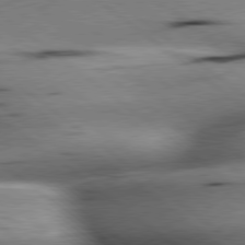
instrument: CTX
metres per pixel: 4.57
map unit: lApd
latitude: 79.3104
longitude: -140.6679
